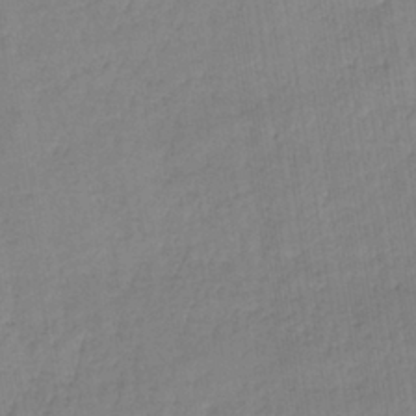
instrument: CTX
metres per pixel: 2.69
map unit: lHb
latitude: -38.5763
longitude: 61.6911
